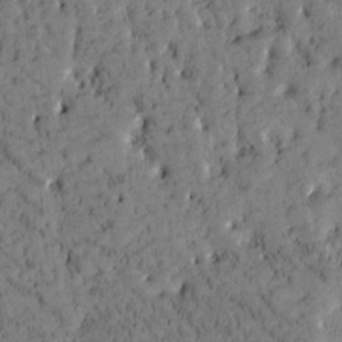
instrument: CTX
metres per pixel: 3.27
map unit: Htu
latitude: -3.6154
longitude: 173.6344
